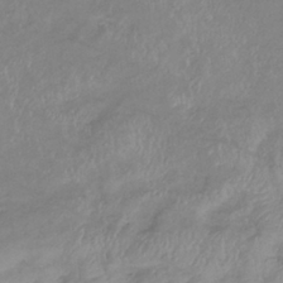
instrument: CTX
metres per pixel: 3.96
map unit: eHb
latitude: -36.9541
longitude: 74.7464
